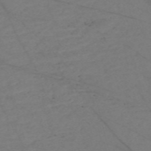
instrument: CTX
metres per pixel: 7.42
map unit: Nve
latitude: -58.3117
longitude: 61.1998
